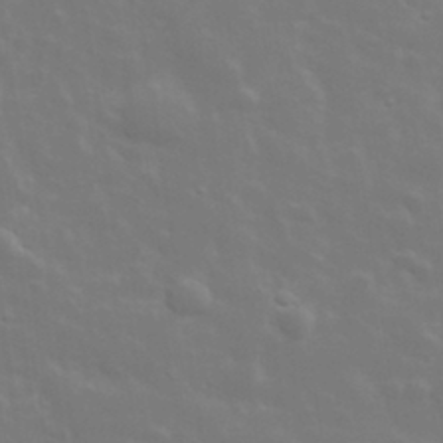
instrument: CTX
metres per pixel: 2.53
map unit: lHvf
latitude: 33.5182
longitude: -82.6490
